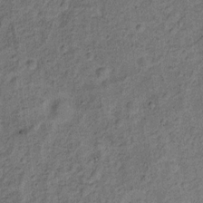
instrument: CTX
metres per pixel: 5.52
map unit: Ht
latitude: 9.7450
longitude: -39.7072
